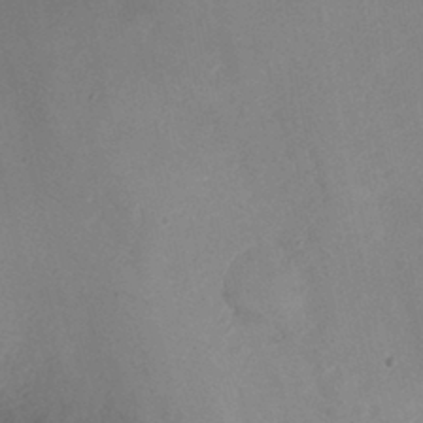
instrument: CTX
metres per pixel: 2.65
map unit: Ht
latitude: -1.1809
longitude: -32.8002
